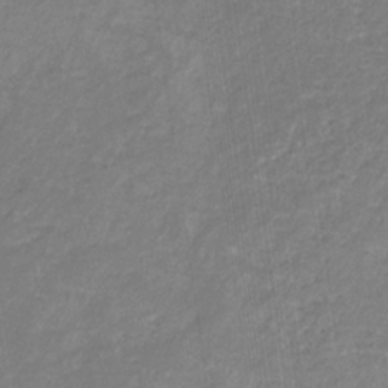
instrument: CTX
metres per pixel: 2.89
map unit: eHb
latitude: -31.7477
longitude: 67.2376
